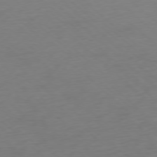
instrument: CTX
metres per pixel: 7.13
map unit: Ap
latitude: -77.7478
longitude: -91.2915
